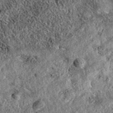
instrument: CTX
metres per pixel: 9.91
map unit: eAb
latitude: 36.8569
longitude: 108.5385
